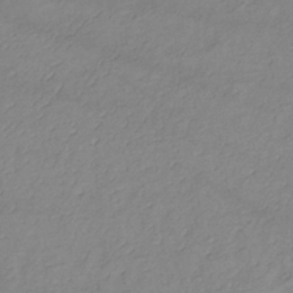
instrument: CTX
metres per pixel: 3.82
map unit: lHb
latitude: -34.6518
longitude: 71.6722
